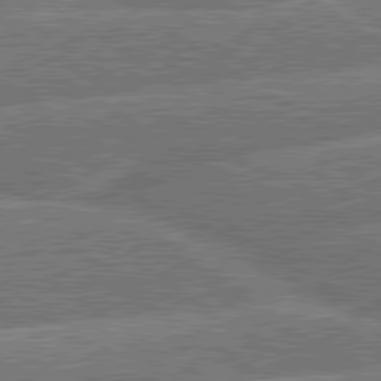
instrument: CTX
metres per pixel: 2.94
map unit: lApd
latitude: 79.9906
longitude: -157.3481
